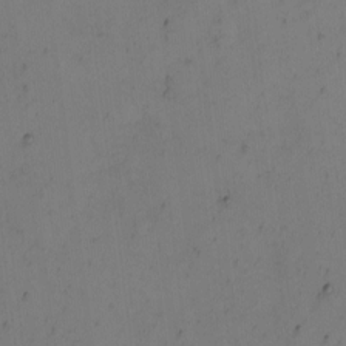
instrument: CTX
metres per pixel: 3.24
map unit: eHh
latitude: -2.0661
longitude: -73.7639
